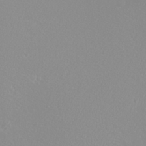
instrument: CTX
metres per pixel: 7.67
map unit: eHh
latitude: -8.5574
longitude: -70.2333
